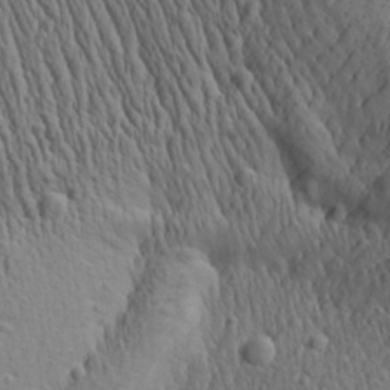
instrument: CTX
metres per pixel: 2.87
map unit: Aa
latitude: 27.8961
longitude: -141.0080
